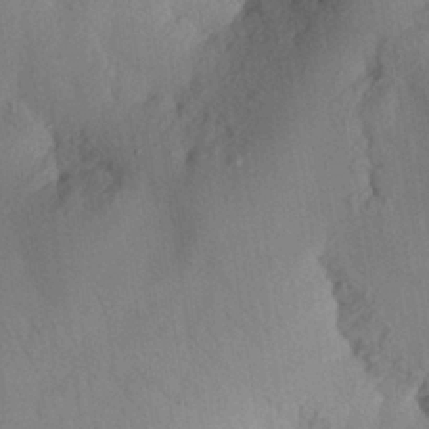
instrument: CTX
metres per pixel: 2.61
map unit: Nhu
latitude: 27.1592
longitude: -71.6316
